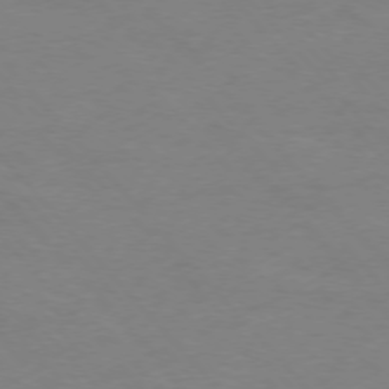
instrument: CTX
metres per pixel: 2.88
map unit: Ap
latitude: -76.4440
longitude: -83.4804
